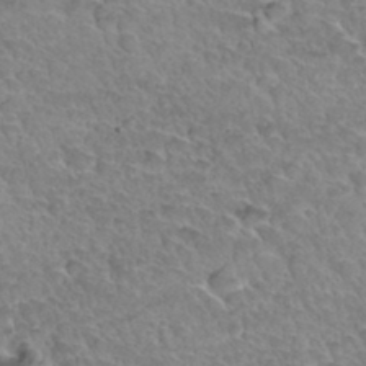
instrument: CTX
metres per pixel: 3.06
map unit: Hto
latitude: 34.6112
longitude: -46.2523
